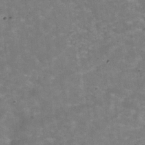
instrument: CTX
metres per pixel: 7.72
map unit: Hve
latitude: -30.3495
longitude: 93.7100
